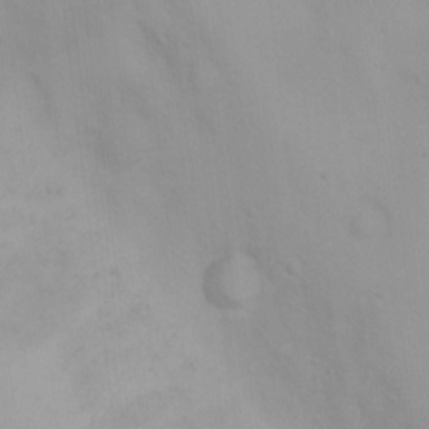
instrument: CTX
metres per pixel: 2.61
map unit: Ht
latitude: 3.3670
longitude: -23.2726
